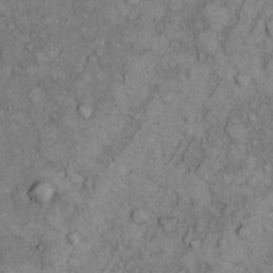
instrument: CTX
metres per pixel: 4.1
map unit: Hto
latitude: 8.6113
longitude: -59.6127
